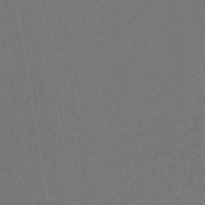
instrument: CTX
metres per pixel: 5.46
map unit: lHb
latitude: -44.8219
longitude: 64.8408
